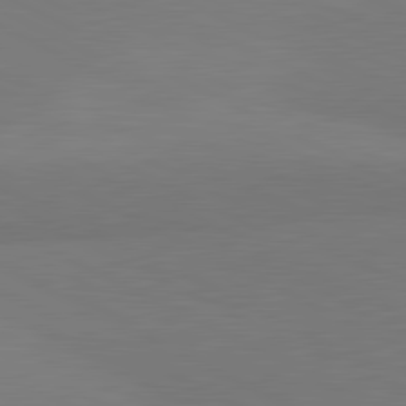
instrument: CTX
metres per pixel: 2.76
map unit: lApd
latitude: 81.6694
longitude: 158.4440
